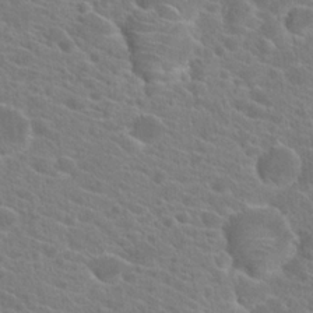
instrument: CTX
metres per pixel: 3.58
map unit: Hto
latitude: 21.6127
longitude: -39.3671
